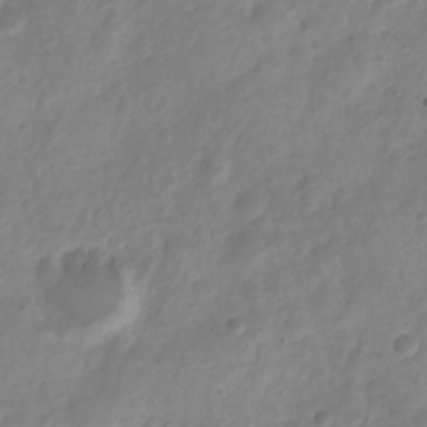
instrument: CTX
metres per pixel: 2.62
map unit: Nve
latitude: -20.5384
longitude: 108.1228
